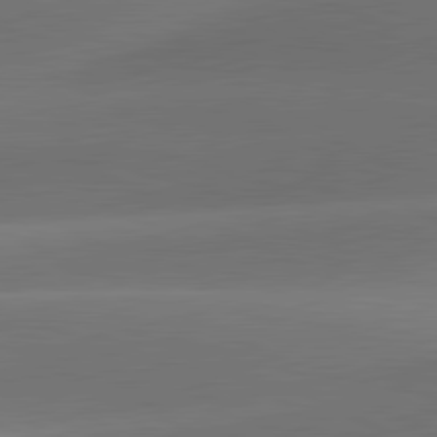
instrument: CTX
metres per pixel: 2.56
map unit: lApd
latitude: 81.4237
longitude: 131.9178
